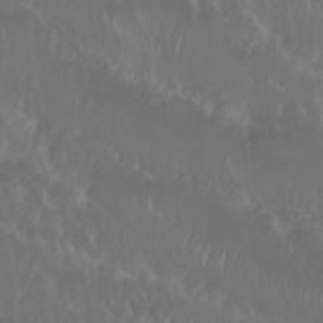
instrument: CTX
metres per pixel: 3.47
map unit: Nhu
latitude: 29.2915
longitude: -56.0822
